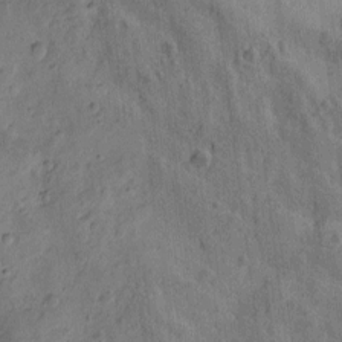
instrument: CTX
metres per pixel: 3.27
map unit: Htu
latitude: 0.3089
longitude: -176.0444
